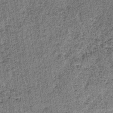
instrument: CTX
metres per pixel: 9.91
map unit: lHb
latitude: -38.9919
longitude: 64.4440
